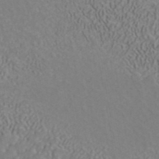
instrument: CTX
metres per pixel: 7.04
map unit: ANa
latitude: 41.5938
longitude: 32.6330
